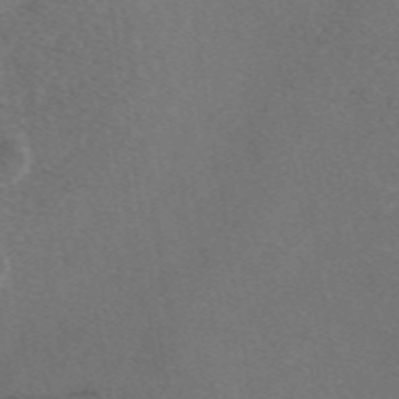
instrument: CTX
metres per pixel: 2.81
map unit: eAb
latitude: 47.8395
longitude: 111.2376
